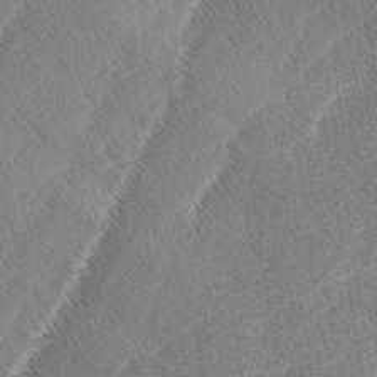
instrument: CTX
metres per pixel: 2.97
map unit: lAa
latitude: -3.8611
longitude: -129.6316
